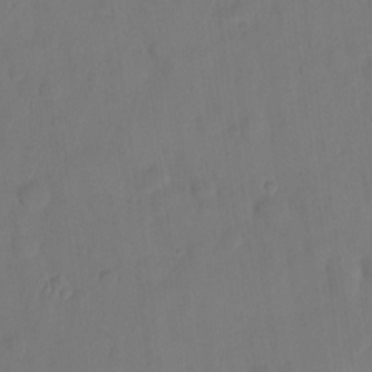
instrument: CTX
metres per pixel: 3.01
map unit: eHh
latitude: 22.3467
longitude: -62.7624
